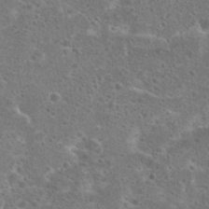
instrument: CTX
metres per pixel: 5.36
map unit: Hto
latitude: 23.0458
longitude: -48.0255
